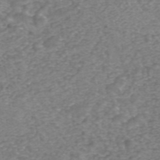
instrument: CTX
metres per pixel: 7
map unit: ANa
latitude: 43.2348
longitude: 25.9178
